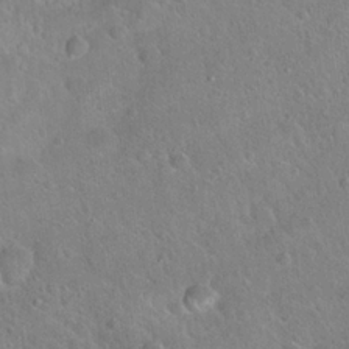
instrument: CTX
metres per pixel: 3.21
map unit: Hto
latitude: 21.3671
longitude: -50.5923
